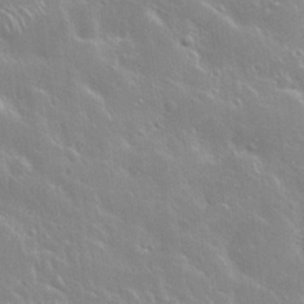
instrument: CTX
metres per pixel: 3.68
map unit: Nhu
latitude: 24.7057
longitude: -59.5749
